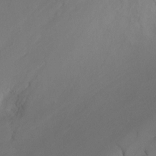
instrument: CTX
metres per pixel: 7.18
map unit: Ht
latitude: -8.9164
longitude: -31.7261
